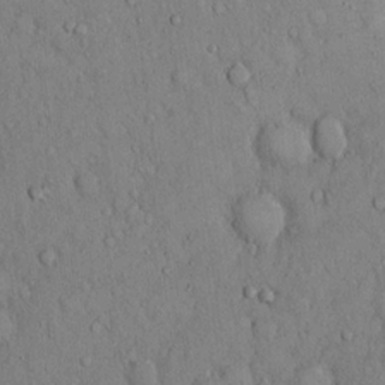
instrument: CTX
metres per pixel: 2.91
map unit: Hto
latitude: 13.1025
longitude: -58.2523
